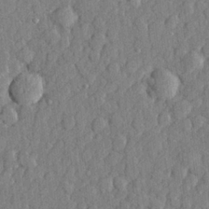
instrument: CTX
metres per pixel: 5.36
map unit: lHvf
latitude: 23.2915
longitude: 142.7652
